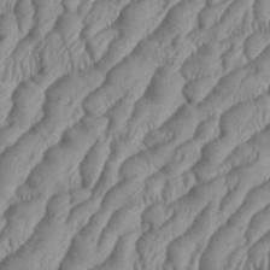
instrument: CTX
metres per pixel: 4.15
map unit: eHh
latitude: 36.4412
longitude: -137.6127
